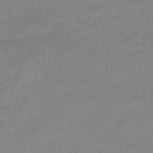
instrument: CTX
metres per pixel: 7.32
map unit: HNhu
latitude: -40.8786
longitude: 94.2928
